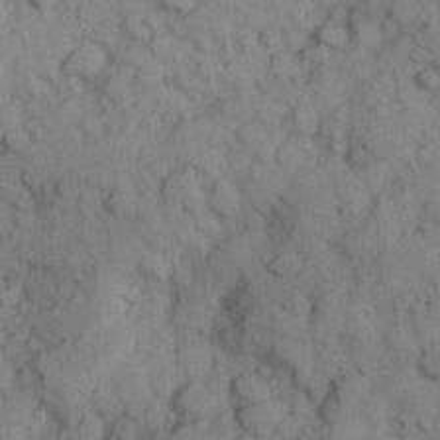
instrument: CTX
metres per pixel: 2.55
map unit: Hve
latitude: 25.1025
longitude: 147.6722
